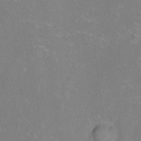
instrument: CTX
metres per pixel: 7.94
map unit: Hto
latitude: -6.9352
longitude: -35.8961
